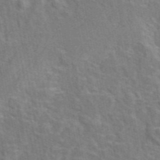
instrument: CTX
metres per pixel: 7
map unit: eAb
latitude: 45.1970
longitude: 110.2172
